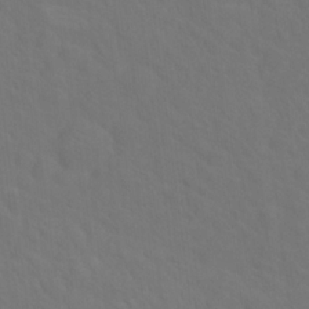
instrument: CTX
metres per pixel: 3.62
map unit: Hto
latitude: 19.2348
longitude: -39.7072
